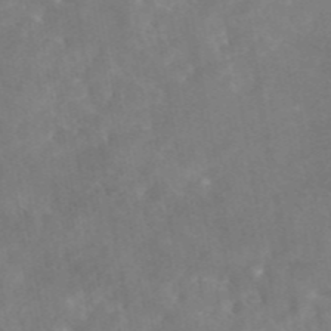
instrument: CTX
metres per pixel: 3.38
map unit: eAb
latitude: 45.8205
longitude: 126.0472
